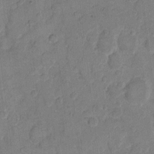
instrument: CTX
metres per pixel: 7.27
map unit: eHh
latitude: 10.4979
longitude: -64.6113
